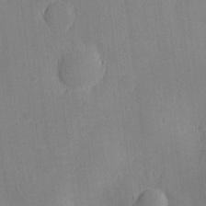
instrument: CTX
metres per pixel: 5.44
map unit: eHh
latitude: 4.4034
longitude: -72.7625
